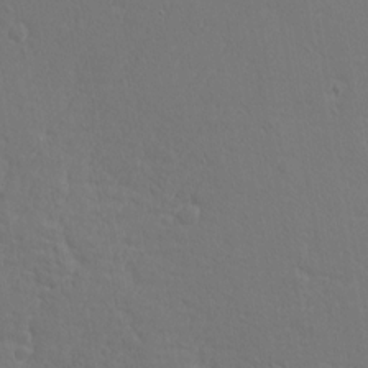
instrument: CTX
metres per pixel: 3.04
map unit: Nhu
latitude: 1.2915
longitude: -76.8758
